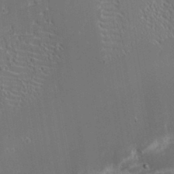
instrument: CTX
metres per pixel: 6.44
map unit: eHh
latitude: -2.1416
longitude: -81.6127
